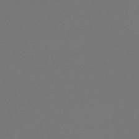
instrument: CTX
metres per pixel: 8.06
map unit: lHb
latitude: -47.4265
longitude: 65.9178
